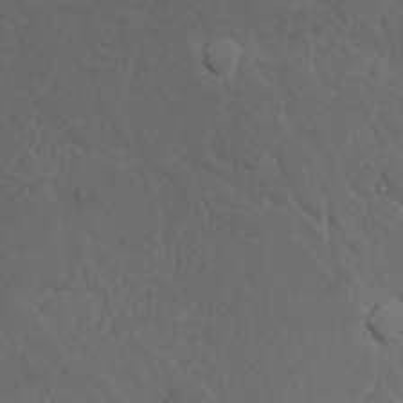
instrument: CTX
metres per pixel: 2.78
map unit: Nhu
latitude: 22.4412
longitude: -66.7057
